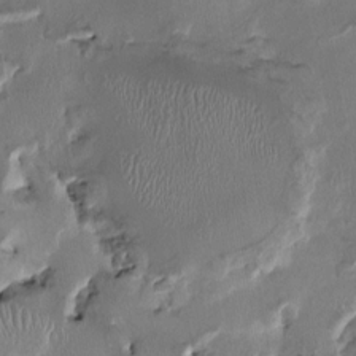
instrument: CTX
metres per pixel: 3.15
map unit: HNhu
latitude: 1.5371
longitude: -4.9325
